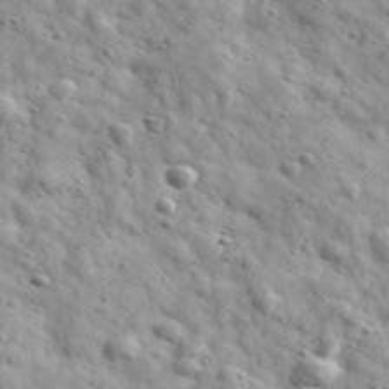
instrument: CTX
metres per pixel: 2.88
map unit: Ave
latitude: 41.3860
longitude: -107.0647
